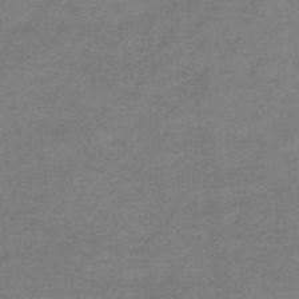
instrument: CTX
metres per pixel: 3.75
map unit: lHb
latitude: -41.7100
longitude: 54.0283
